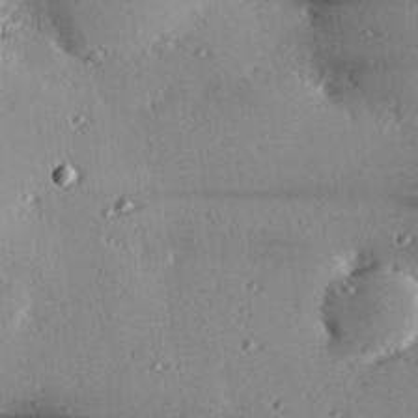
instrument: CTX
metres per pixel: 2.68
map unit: eHh
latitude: 23.1403
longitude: -90.1389
